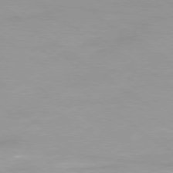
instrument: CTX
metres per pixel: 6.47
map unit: Ap
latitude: -79.4076
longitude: -66.5356
